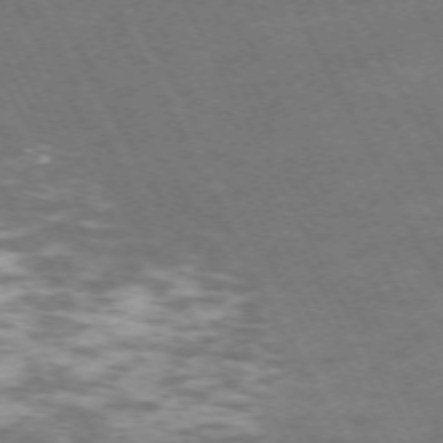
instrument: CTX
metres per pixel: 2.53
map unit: Hpe
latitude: -71.9556
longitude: 8.1417
